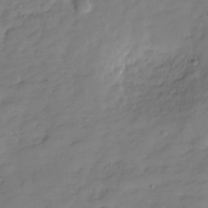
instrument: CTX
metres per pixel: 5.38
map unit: Hve
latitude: -29.7667
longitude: 91.5210
